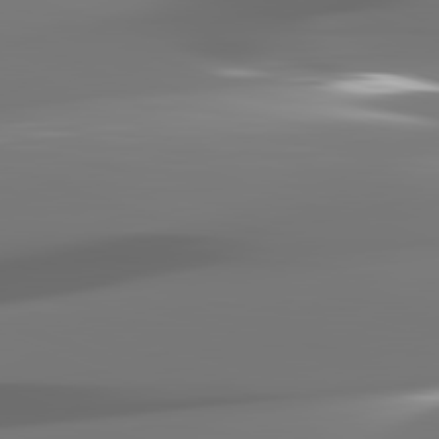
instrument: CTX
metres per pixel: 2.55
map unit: lApd
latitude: 82.3845
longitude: -146.8380
